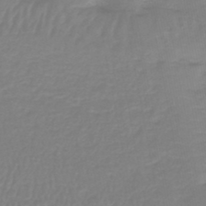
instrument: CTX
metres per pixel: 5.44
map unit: lHb
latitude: -42.1038
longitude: 63.2942
